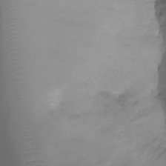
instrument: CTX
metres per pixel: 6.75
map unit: Ht
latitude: -7.1053
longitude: -30.0822
